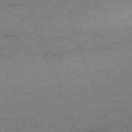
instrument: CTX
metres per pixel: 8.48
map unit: Ap
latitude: -75.8801
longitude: -73.3860
